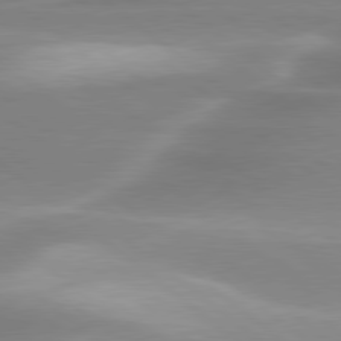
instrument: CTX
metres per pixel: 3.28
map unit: lApd
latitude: 79.8961
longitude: -117.5182
